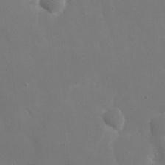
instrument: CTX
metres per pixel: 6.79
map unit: eHh
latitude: 19.8205
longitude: -67.2159
